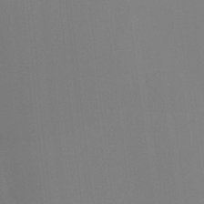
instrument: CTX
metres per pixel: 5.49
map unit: Ht
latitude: -13.7289
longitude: -51.4615
